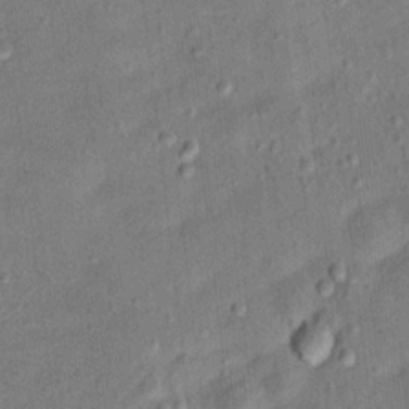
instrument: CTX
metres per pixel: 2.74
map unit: Hto
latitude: 13.0648
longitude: -38.7813
